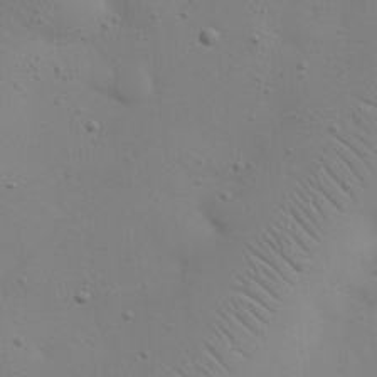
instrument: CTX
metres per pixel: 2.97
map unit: eHh
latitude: 24.7057
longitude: -69.6127
